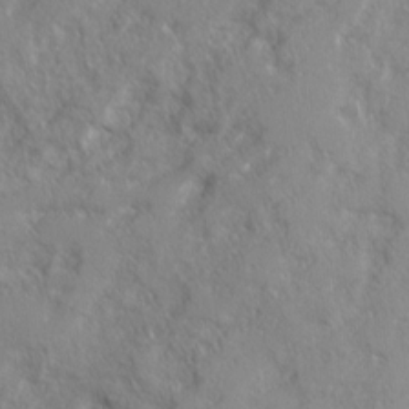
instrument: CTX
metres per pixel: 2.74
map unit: Ave
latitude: 13.0837
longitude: -101.5182
